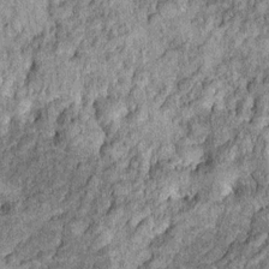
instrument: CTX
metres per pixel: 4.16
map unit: Ht
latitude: 10.3278
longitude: -38.4790
